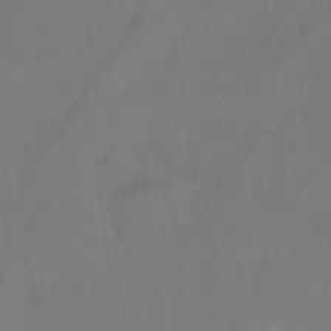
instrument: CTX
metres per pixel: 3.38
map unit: Hto
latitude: -12.5007
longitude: -39.9528
